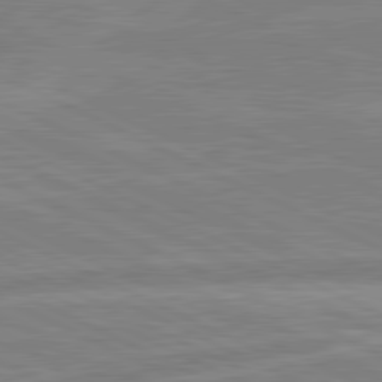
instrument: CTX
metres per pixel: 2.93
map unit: lApd
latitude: 80.9136
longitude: -170.2711
